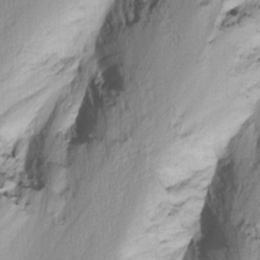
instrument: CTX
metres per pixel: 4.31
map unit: Nhu
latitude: -4.1605
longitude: -86.8380
